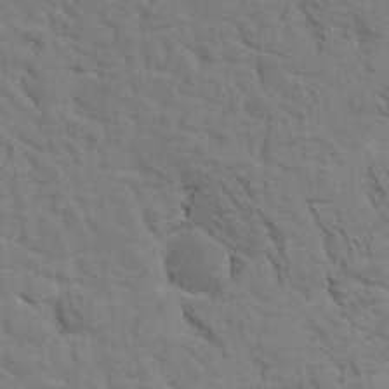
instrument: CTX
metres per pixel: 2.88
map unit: Htu
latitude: -1.6911
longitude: 179.8044
